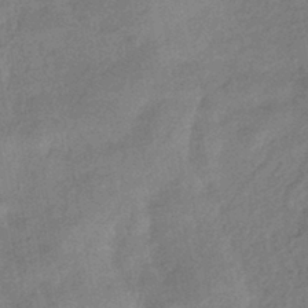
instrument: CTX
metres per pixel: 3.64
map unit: eHb
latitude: -42.1038
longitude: 84.3306
